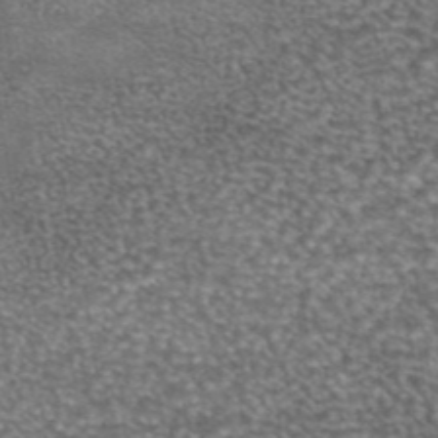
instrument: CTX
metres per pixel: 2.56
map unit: eAb
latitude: 44.9702
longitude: 105.2187
